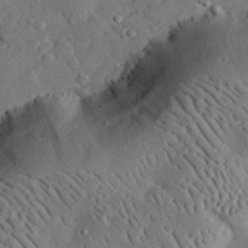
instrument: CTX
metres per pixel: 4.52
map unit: lHvf
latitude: 32.9514
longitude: -85.2348
